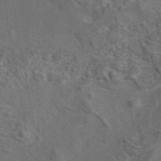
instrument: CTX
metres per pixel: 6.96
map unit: eAb
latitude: 43.4615
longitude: 111.3509
